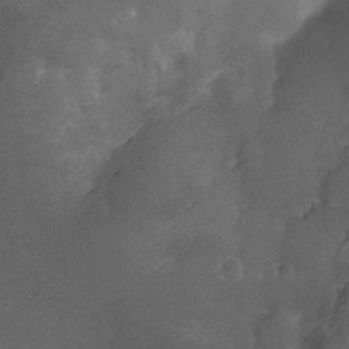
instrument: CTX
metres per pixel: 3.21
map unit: Nhu
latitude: -9.1998
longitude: -42.6302
